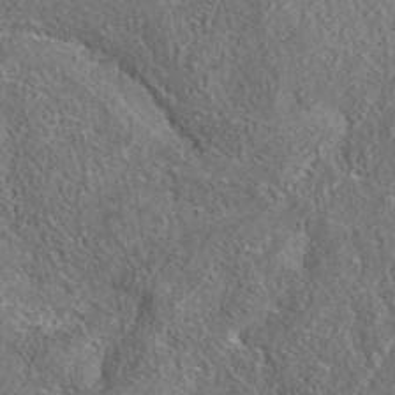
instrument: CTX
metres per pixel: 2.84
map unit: eAb
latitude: 36.4223
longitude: 112.7652
